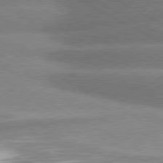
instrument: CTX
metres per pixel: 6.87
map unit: lApd
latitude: 80.5357
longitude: -163.9528
